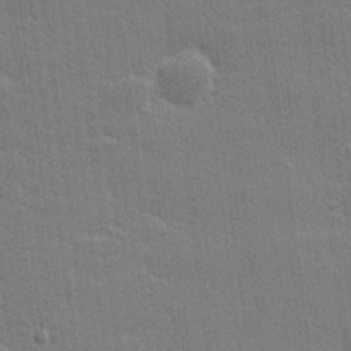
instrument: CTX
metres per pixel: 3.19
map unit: lHvf
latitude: 26.9514
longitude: 141.2187
